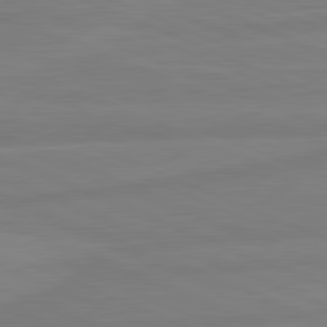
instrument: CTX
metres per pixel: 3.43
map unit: lApd
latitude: 81.7827
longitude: -174.3089
